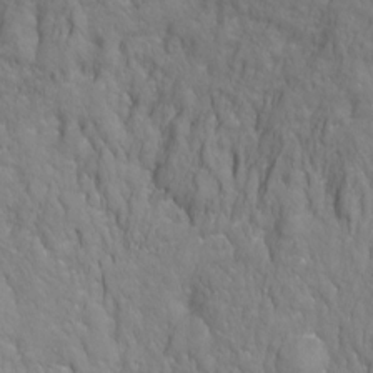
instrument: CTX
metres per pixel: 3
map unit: Hto
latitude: -6.6518
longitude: -35.3481
